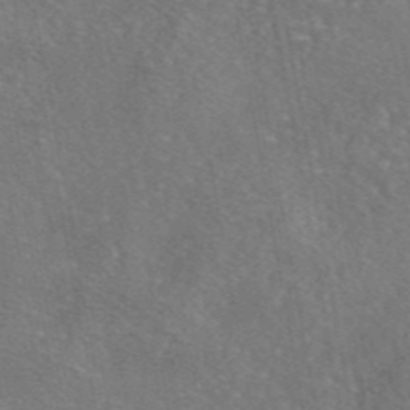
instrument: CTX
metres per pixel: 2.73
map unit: eAb
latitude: 46.3657
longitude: 106.5385
